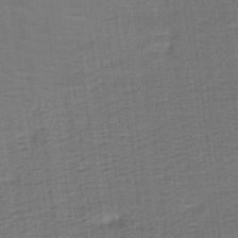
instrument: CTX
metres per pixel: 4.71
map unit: Ave
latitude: 17.1592
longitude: -138.4790
